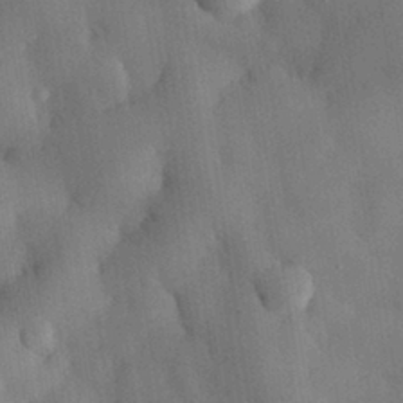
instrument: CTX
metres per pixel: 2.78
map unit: eHh
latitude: 30.1767
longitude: -76.5923
